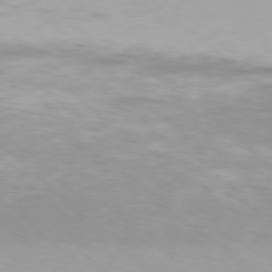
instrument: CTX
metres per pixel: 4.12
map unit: Hpe
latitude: 77.8961
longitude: -135.5749
